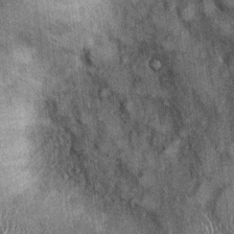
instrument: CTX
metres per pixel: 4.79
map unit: Ht
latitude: -0.1417
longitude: -13.0459
